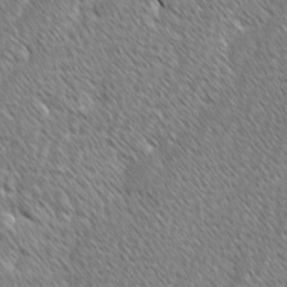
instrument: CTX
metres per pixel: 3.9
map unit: lAvf
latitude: -2.2928
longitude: -114.8380
